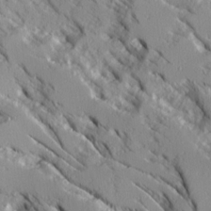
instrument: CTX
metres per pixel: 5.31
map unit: Ave
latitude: 14.4412
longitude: -131.1215
